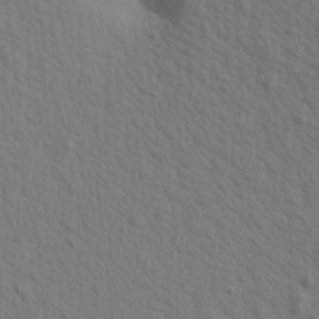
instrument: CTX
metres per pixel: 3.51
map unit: Aa
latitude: 19.5371
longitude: -142.0255
